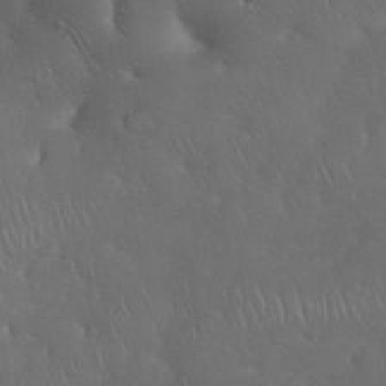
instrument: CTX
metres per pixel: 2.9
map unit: Nhu
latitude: 28.6112
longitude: -67.7071
